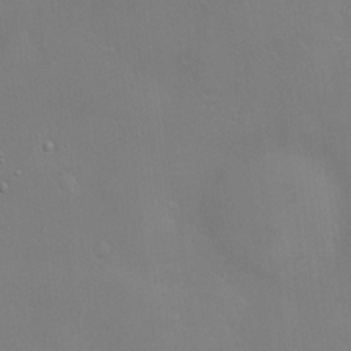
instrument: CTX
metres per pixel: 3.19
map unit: Hve
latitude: -10.5196
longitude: 173.7100
